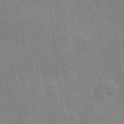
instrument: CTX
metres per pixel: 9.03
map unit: eHh
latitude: 8.6869
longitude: -72.4790
